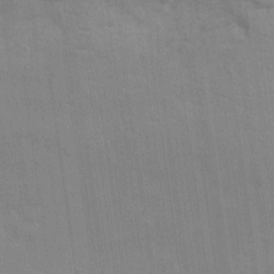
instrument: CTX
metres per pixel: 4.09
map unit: Ht
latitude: -4.6707
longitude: -14.7247
